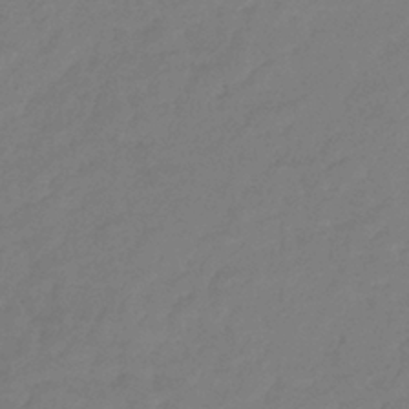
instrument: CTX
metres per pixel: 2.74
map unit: eHb
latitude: -36.7274
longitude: 78.6896
